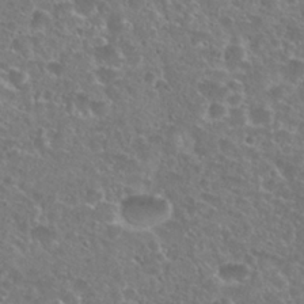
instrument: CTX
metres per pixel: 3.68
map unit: Hto
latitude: 27.3293
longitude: -50.8002
